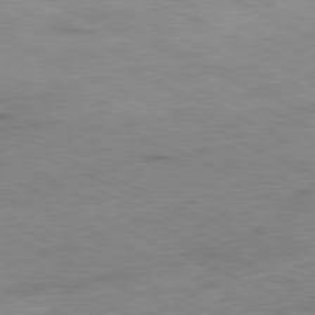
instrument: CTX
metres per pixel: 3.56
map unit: Ap
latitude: -81.3132
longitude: -71.5371
